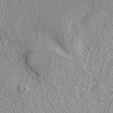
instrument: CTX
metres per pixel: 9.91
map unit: ANa
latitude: 38.5924
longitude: 20.7085
